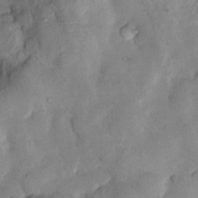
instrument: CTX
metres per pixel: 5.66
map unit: Nhu
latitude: 8.8191
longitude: -22.9325
